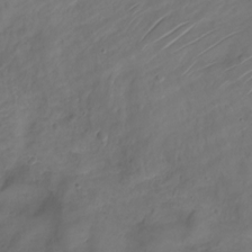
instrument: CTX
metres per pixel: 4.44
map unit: Nve
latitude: -20.1794
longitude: 105.6533
